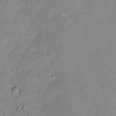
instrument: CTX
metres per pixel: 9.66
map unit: Nhu
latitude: 12.0822
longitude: -29.2537
